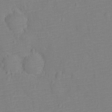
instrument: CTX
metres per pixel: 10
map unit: Nhu
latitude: -12.9731
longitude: -24.4601
